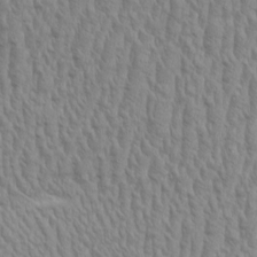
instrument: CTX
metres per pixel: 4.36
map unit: Aa
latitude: 9.2159
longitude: -130.1956
